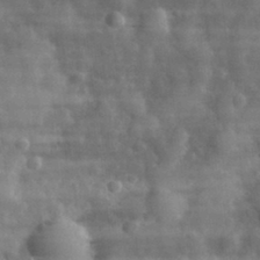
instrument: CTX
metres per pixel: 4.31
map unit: eHh
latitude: 32.0822
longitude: -72.0255
